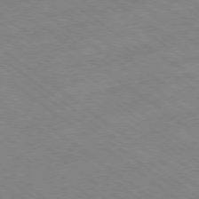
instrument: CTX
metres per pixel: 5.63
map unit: Hpe
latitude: -78.4629
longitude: -22.4790
